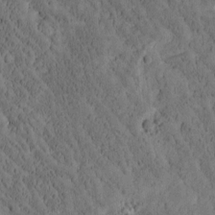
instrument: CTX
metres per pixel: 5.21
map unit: Htu
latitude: -3.5210
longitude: 174.8030
